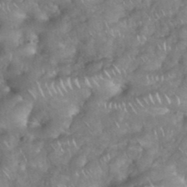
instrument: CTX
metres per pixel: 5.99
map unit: eHh
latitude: 38.4601
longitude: -58.4412
